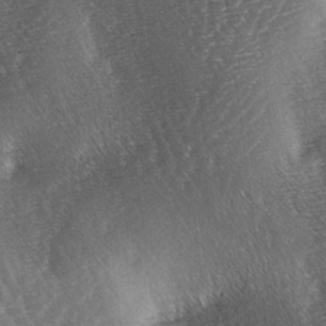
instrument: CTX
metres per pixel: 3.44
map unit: lAa
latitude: -3.4832
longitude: -126.4979
